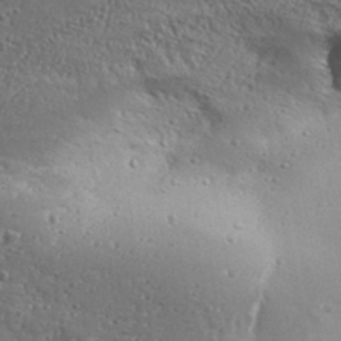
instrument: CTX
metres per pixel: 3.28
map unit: Aa
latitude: 32.3278
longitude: -133.9717
